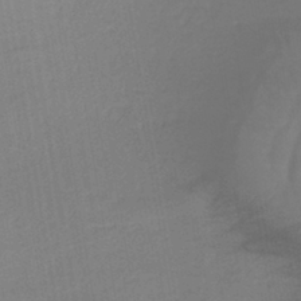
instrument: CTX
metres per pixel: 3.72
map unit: lHb
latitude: -41.5021
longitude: 68.0283
